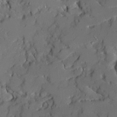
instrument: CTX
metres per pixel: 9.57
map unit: Ave
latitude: 18.9891
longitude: -129.0647
